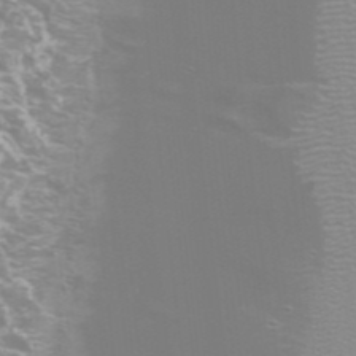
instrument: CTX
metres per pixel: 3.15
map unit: Htu
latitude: -6.3306
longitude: -72.8380
